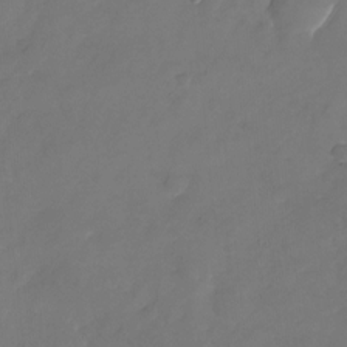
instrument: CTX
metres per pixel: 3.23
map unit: Nhu
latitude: -23.9367
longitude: -69.6505
